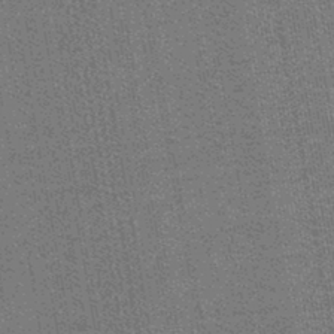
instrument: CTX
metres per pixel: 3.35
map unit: lHb
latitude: -43.4265
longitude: 56.2361
